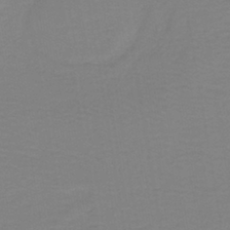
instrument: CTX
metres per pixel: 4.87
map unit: lHb
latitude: -40.9353
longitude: 52.6140
